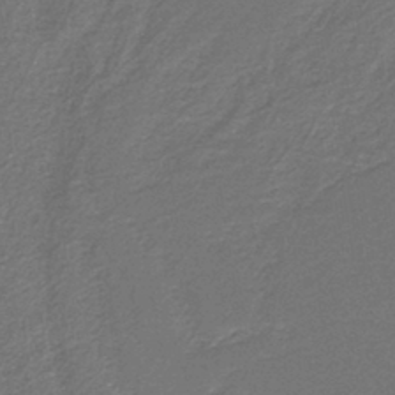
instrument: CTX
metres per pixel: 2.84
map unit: eAb
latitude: -39.7856
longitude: 52.1416
